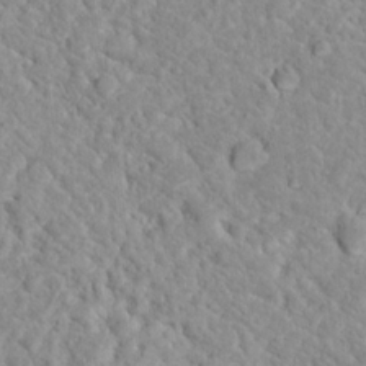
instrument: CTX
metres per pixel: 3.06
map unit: Nhu
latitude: 16.5546
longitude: -31.4994
